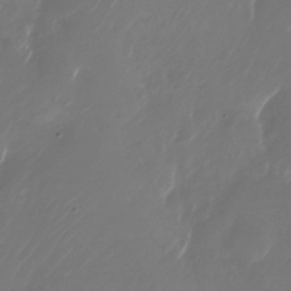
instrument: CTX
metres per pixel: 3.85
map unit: Nhu
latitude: -27.7099
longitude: -72.1389
